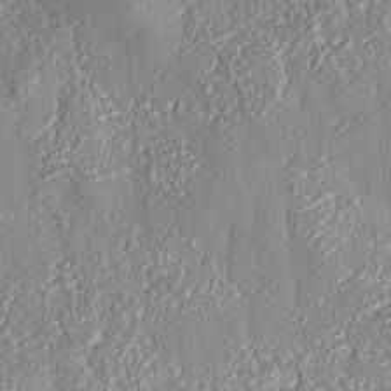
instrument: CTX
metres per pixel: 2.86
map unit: Nhe
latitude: -37.5021
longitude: 138.3873
